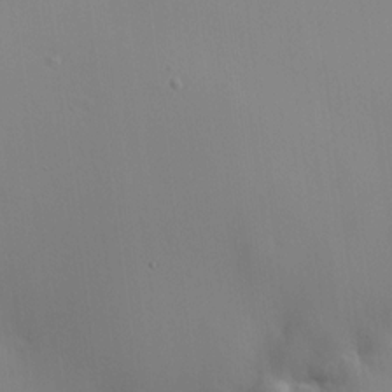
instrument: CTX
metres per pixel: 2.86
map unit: HNhu
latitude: 10.4412
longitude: 15.6155
